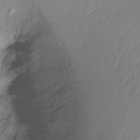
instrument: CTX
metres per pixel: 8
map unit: Ht
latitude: -15.6155
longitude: -45.8205
